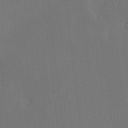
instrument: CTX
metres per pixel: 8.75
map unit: HNhu
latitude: 7.8583
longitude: 4.2928
